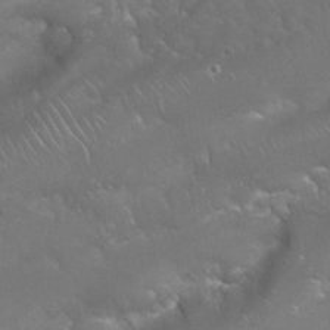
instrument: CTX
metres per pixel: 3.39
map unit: Nhu
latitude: 24.0633
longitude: -60.7057
